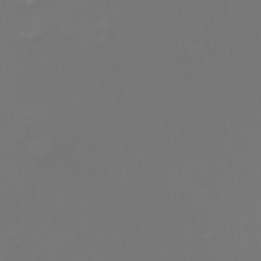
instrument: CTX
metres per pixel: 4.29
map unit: eHh
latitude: -1.1620
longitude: -79.2159
